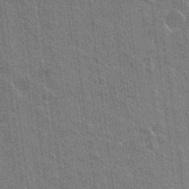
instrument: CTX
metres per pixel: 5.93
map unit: Hto
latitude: -3.6532
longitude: -35.5371
